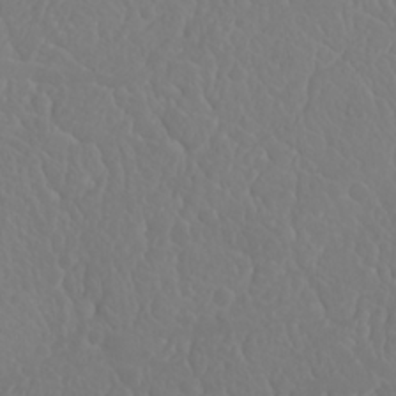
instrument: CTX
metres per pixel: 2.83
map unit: Nhu
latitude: 23.2537
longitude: -64.4790
